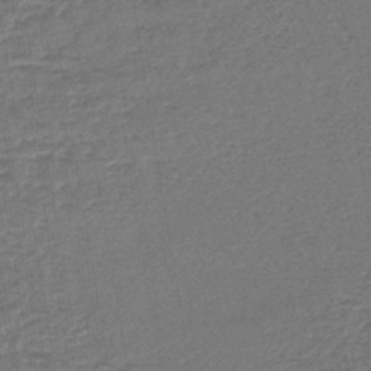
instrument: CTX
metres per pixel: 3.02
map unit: lHb
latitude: -43.9178
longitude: 79.3887
